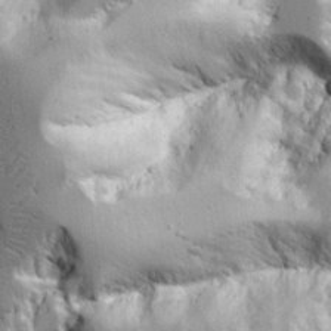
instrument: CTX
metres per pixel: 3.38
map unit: Aa
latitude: 21.0459
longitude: -124.0444
